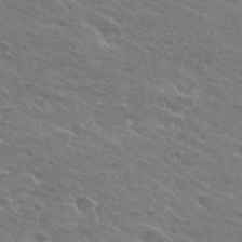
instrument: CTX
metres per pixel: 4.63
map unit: Hto
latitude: 26.1200
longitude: -39.9717
